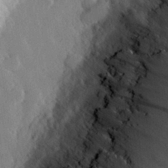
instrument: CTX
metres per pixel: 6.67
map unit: eHh
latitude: 28.0444
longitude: -79.2726
